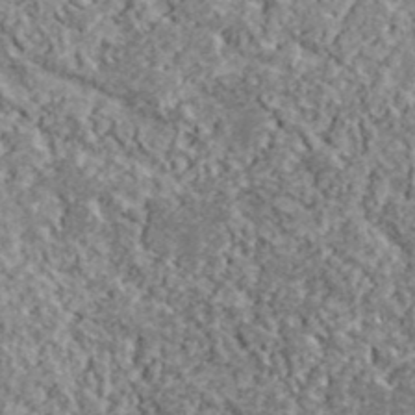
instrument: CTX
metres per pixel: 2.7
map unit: lHvf
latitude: 38.7057
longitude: -88.0633
